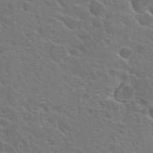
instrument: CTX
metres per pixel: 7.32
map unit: Hto
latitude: 25.7071
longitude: -36.8569
